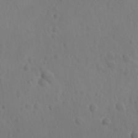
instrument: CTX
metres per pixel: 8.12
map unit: Ave
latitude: -8.7652
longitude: -121.5749
